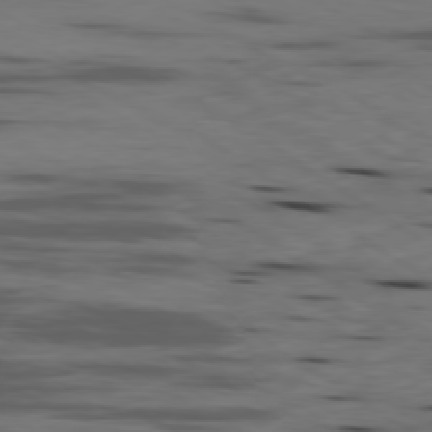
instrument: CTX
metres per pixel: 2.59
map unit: Ap
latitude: -80.0850
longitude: -101.6316
